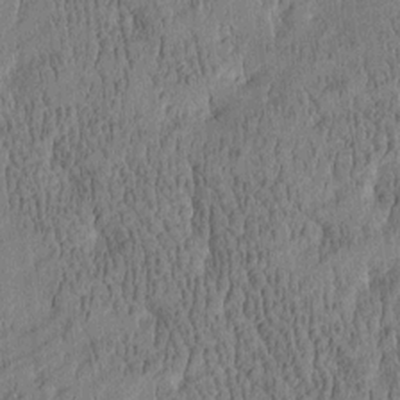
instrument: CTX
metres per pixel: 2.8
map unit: Htu
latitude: -4.4629
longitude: 175.2187
